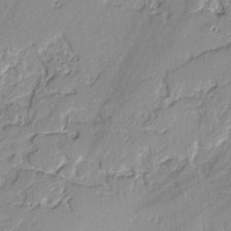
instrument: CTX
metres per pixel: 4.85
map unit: lAvf
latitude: -2.2739
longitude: -108.5356
